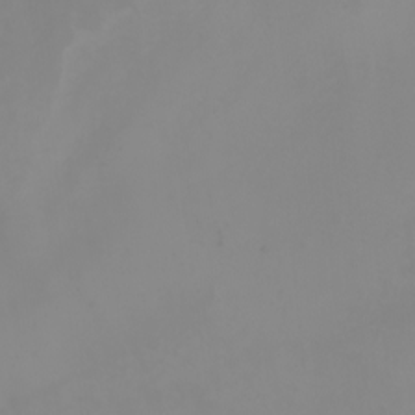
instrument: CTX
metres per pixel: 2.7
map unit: Nhu
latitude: -5.0486
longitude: -93.2915
